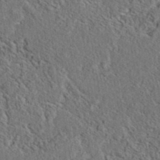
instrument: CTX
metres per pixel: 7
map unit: eAb
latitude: 38.1011
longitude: 112.7274
